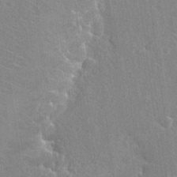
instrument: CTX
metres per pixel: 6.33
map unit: Hto
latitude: 23.4237
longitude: -40.4412
